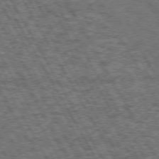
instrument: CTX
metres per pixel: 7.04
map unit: Hpe
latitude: 73.1026
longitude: -125.3859
